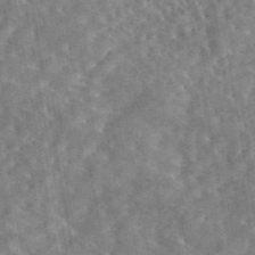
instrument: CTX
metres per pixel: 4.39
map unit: eAb
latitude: 44.6679
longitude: 116.0849
